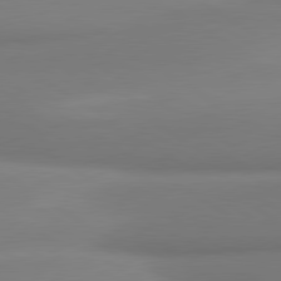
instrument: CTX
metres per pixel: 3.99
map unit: lApd
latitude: 80.3089
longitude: 175.6343
